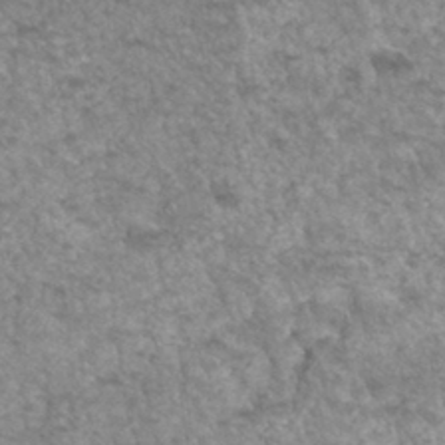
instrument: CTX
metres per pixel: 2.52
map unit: Hto
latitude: 34.1200
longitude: -49.4048
